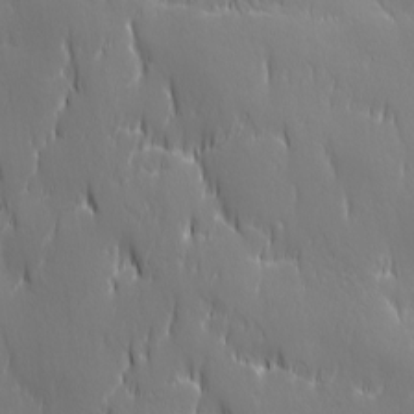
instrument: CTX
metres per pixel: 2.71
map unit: Ave
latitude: 2.2333
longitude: -113.3293
